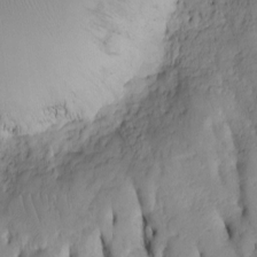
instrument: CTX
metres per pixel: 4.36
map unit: Htu
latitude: -5.2565
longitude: 152.0661
